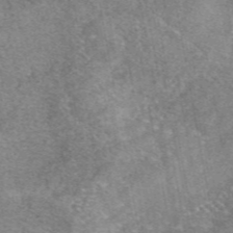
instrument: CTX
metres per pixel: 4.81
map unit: eAb
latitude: 46.7813
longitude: 103.4077
